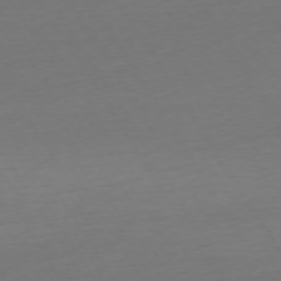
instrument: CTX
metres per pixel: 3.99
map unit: Ap
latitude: -74.9353
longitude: -68.3845
